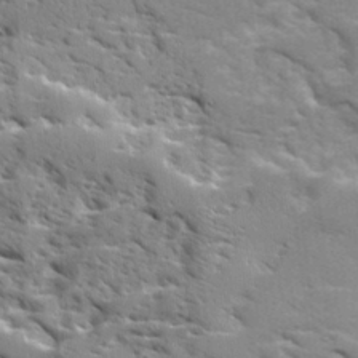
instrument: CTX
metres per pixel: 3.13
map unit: Ave
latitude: 16.9703
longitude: -129.5560
